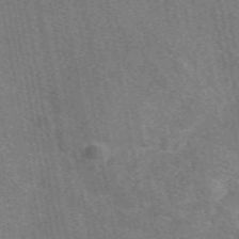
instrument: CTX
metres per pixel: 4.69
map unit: eAb
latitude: 49.7828
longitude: 115.7288
